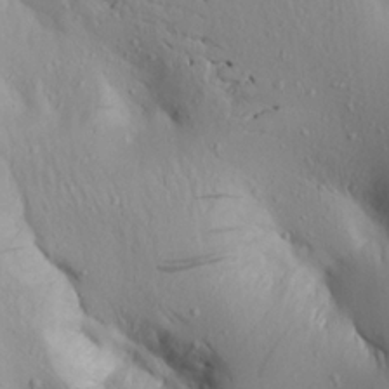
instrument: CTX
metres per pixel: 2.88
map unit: Aa
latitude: 19.9528
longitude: -148.4034
